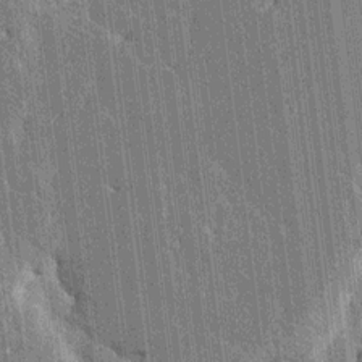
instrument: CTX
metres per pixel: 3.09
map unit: HNhu
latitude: 6.6113
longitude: -5.9906
